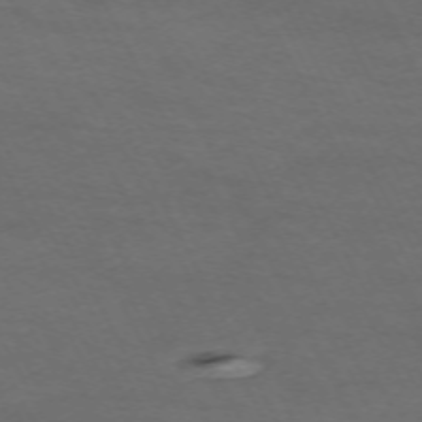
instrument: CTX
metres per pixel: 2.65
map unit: Hpe
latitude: -70.9542
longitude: 15.6533
